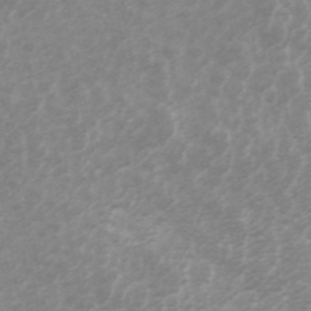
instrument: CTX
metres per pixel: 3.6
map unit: ANa
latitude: 44.7624
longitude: 29.1431
